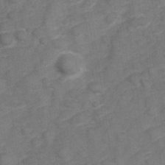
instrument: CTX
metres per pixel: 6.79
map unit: Hve
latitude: 32.6679
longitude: 151.9556
